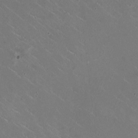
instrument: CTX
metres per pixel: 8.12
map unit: HNhu
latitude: 1.1781
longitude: -2.9702
